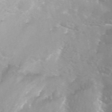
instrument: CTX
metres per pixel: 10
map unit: ANa
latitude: 43.4049
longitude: 28.7274
